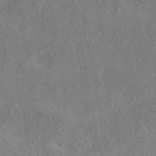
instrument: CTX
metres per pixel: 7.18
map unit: eAb
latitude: 41.2725
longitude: 103.0864
